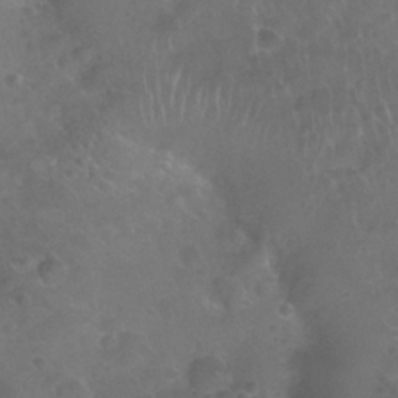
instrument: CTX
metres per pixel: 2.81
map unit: Nhu
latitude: 27.7261
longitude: -62.8191
